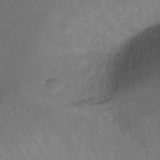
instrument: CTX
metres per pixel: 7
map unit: Ht
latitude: -11.8422
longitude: -35.6505
